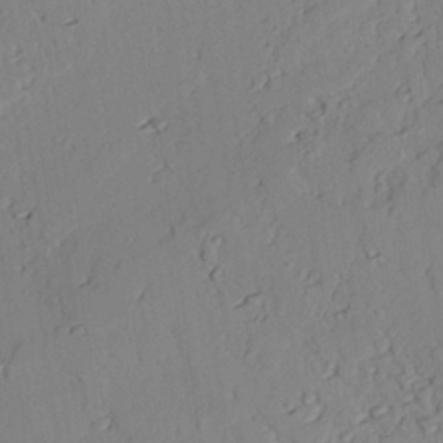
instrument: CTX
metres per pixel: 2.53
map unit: lAvf
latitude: 25.4048
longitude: -111.0837
